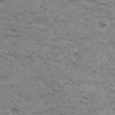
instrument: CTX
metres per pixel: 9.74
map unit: Hto
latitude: 31.6505
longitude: -48.1200
